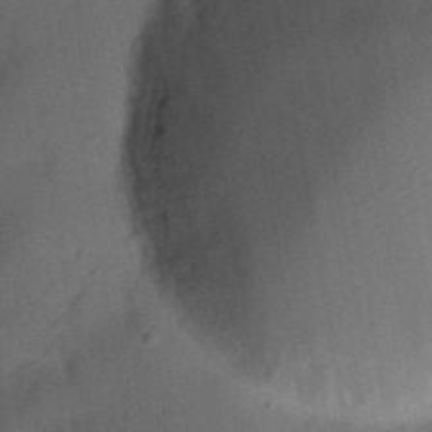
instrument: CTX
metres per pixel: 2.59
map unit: Nhu
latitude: 23.6505
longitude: -73.1404
